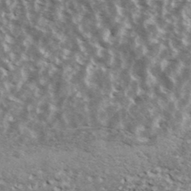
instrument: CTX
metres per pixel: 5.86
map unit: Ave
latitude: 39.2537
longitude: -108.5734
